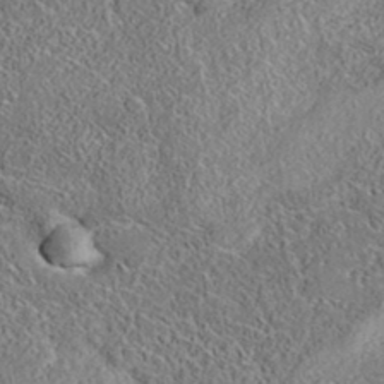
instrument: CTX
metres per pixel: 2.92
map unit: eAb
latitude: 35.9339
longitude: 108.8219
